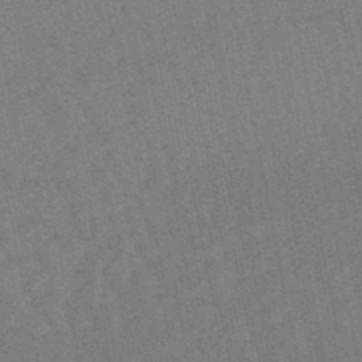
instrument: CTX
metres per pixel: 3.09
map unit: lHb
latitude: -49.9556
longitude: 72.0850
